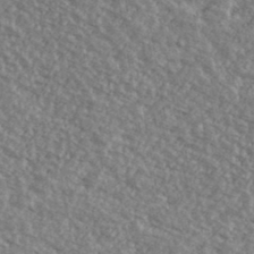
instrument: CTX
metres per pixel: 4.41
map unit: Ave
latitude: 39.9150
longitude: -111.1214
